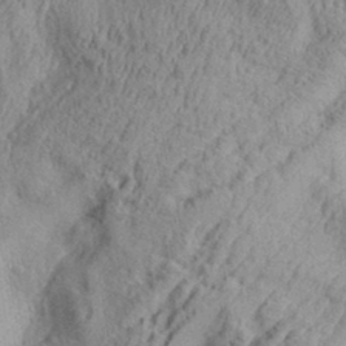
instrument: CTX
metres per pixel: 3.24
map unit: Aa
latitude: 30.5546
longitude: -136.5924
